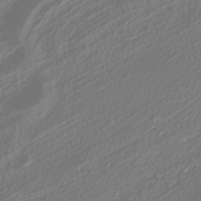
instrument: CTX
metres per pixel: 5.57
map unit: HNhu
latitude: -41.6155
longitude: 106.4629
